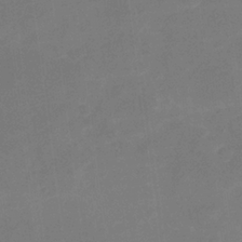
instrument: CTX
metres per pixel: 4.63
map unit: Nhu
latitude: -16.9542
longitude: -56.5545
